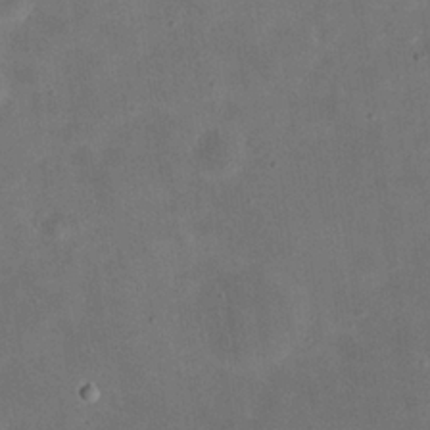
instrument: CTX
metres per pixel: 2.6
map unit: eHh
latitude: 24.4412
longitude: -68.0444
